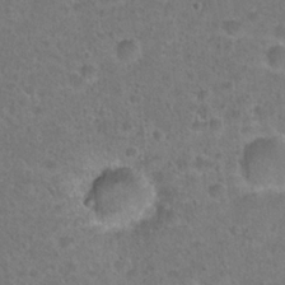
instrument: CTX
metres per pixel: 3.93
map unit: Hto
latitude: 21.9150
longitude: -48.4034
